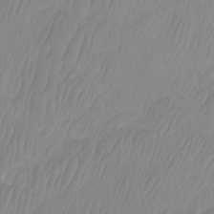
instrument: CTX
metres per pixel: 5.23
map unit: Htu
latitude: -9.0108
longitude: -75.3671
